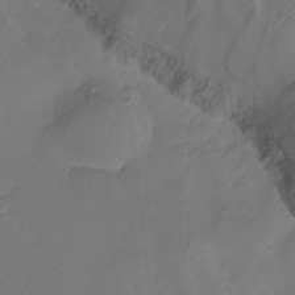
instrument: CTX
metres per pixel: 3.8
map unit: Nhu
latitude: -16.5574
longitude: -50.8947
